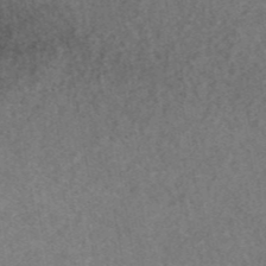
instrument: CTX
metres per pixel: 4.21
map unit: ANa
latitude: 43.8017
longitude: 26.6329
